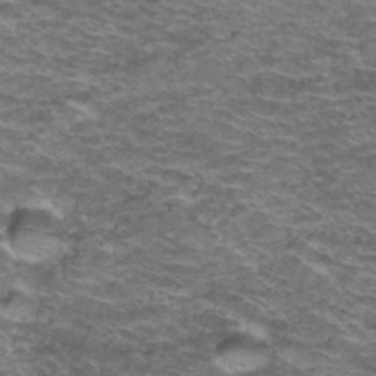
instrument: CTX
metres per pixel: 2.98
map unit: Hto
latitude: 37.9906
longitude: -42.9703
